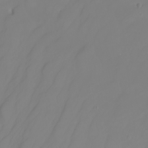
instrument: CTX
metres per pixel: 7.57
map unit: Nhu
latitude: -7.0297
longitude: -83.8394
